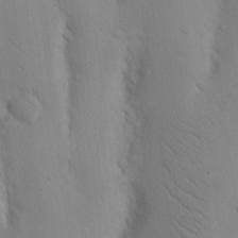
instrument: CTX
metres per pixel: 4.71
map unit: Nhu
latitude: 16.6679
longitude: -78.1389
